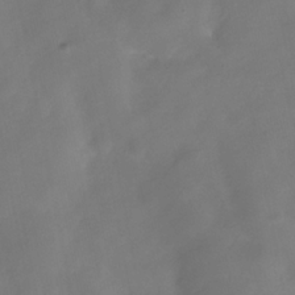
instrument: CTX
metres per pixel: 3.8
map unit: Hve
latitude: -32.2551
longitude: 94.2361
